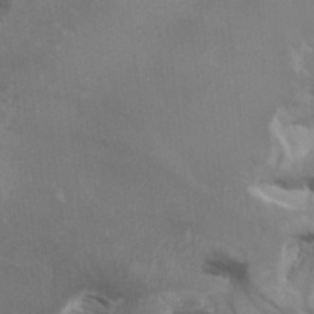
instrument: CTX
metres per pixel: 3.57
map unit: HNhu
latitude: 6.0822
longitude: -1.5938
